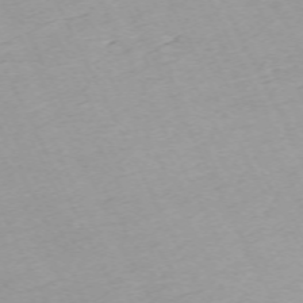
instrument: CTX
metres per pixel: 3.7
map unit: Hpe
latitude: -70.4440
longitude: 15.3321
